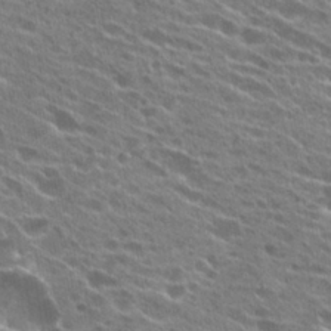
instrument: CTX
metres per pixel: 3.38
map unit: Hto
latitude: 24.6490
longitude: -41.7260
